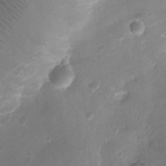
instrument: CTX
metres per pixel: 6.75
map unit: Ht
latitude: -3.1998
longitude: -19.4048
